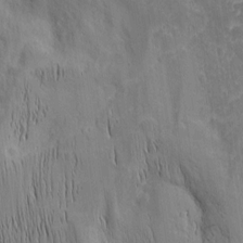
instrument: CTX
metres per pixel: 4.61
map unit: Nhu
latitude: -5.3887
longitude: -152.2145
